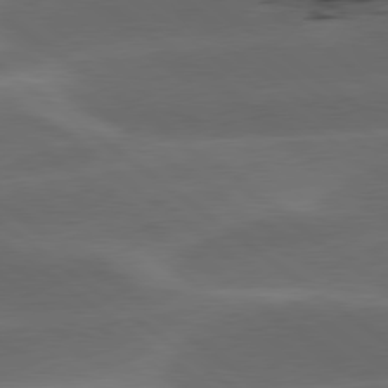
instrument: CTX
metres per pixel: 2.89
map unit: lApd
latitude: 79.1403
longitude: -48.6868
